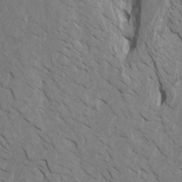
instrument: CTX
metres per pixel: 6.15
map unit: Htu
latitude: -6.9730
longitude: -68.2522
